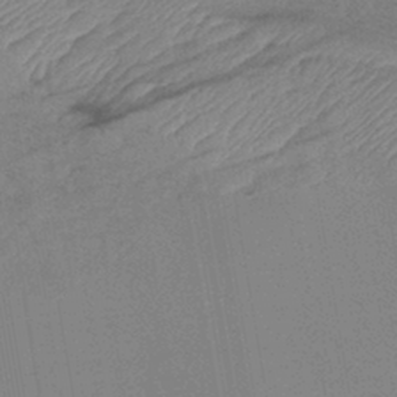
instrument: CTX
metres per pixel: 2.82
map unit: lHb
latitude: -41.3887
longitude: 78.3873
